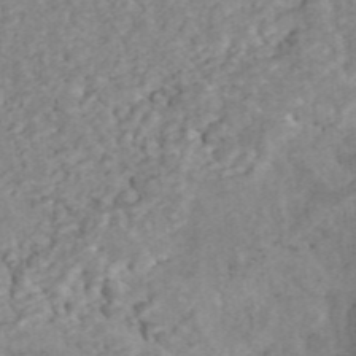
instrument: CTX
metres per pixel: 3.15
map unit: ANa
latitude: 44.4223
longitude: 22.4629
